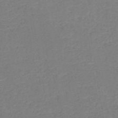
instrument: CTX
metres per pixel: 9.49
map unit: HNb
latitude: -50.5952
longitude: -48.7057
